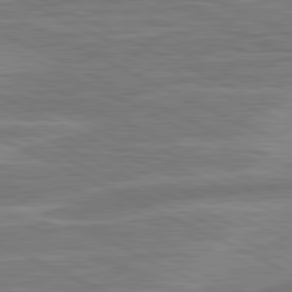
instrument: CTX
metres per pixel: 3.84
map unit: lApd
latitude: 81.1592
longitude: -174.6302
